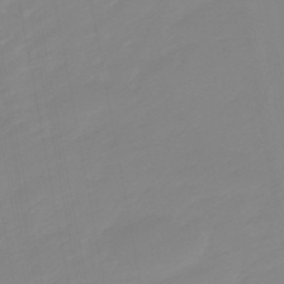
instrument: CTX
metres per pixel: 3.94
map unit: eHb
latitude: -48.8786
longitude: 84.5573
